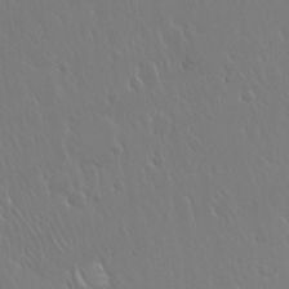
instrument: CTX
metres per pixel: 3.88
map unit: Hto
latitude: 17.7828
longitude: -58.8380
